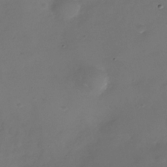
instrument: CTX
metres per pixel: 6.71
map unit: Nhe
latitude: -33.9745
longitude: -87.6505
